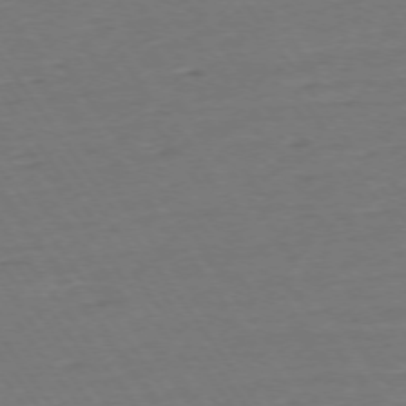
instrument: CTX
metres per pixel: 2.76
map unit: Ap
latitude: -74.9542
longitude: -81.1025
